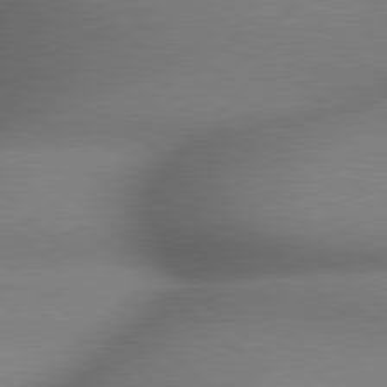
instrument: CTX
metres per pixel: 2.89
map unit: lApd
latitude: 79.4049
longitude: -163.7828
